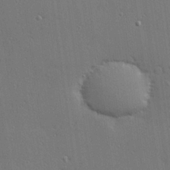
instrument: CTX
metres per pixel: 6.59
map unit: Hve
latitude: 27.5938
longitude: -90.5924
